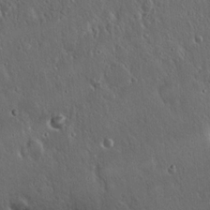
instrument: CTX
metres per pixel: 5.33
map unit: Hto
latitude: 17.3671
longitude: -57.3481
